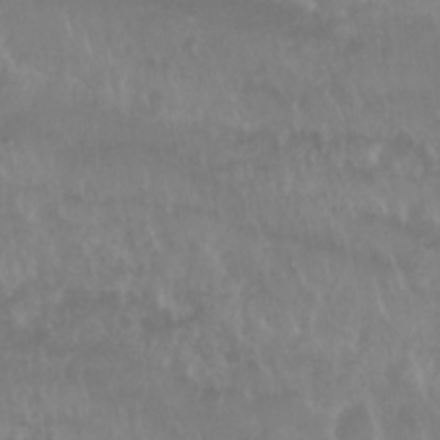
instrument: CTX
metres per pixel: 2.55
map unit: Nhu
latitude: 29.4048
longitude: -55.9528
